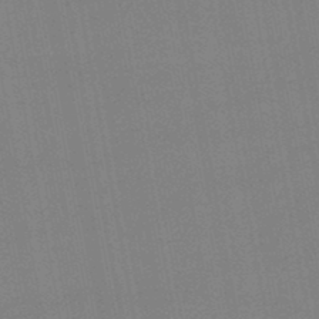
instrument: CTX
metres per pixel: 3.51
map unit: lHb
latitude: -46.6518
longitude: 70.6330
